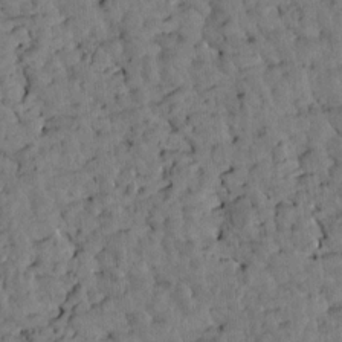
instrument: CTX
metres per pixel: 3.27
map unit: Htu
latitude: -1.8423
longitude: 179.2565
